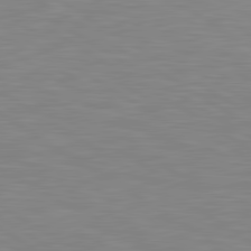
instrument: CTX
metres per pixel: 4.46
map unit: lApd
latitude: 81.0647
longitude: 160.8597
